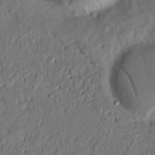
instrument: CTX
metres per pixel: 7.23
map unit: Nhu
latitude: 20.9892
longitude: -77.1403
